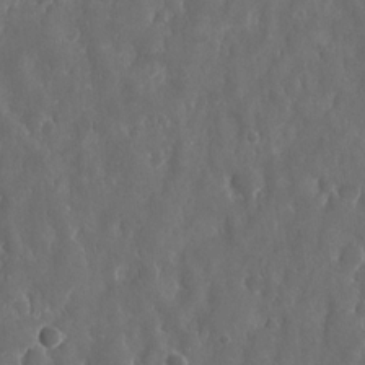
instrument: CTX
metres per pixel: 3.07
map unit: eHh
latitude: 15.2726
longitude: -73.0648
